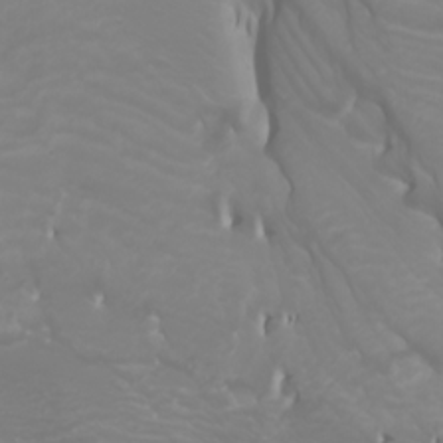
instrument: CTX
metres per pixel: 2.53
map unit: Htu
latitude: -0.8030
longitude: -76.2900
